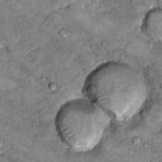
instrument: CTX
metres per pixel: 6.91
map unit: Hto
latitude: 9.8961
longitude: -36.6112
